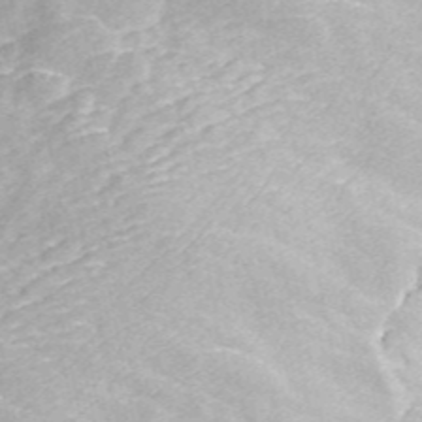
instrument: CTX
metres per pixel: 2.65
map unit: ANa
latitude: 45.7638
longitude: 30.4062
